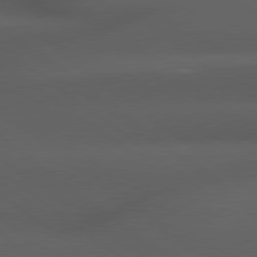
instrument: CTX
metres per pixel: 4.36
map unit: Hpe
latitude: 79.0081
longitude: -162.7058
